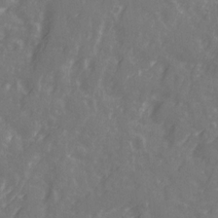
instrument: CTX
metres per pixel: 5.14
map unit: Ave
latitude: 21.0081
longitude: -131.7828
